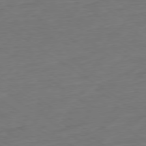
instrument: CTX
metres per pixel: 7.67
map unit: Ap
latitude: -79.3887
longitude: -76.6868
